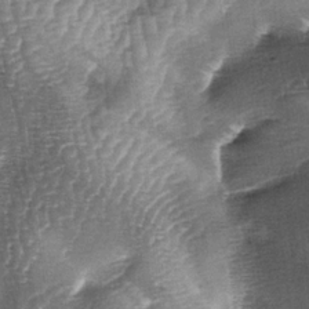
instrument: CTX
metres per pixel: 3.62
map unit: lAa
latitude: -5.1431
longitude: -128.3467
